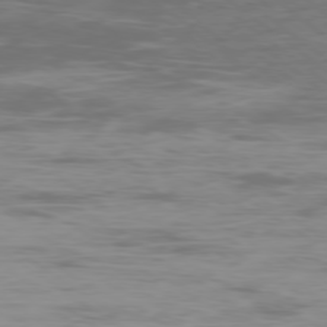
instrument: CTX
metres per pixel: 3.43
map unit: Ap
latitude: -79.1809
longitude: -102.8002
